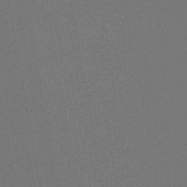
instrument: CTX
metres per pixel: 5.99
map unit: HNhu
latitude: -45.1620
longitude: 99.5777
